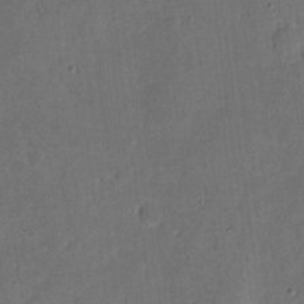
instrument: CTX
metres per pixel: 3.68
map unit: eHh
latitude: 4.7813
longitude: -66.8191
